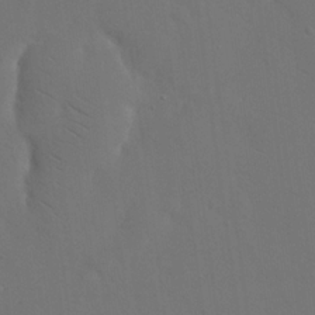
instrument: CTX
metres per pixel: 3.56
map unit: eHh
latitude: 18.9891
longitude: -67.2348
